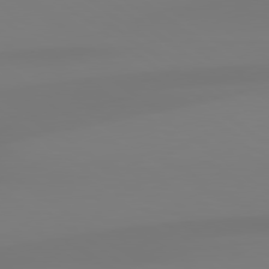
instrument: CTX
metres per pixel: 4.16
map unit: lApd
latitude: 79.0459
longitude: -136.5546
